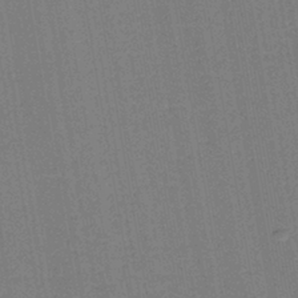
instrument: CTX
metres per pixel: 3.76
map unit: lHb
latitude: -41.9367
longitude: 61.0675
